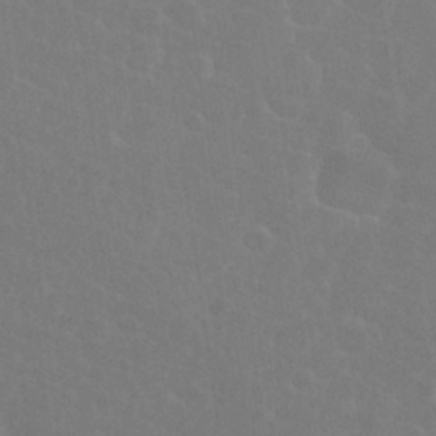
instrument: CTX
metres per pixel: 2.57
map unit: Nhu
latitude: 26.8002
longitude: -51.9528
